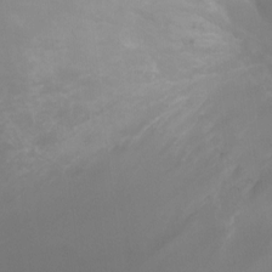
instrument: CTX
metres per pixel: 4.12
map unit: Ht
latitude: -0.5196
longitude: -17.6883
